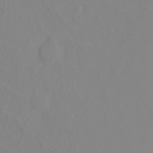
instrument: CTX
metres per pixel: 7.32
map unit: Ht
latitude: -10.2362
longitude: -33.1214
